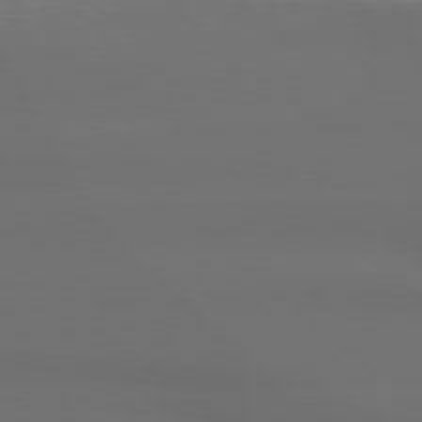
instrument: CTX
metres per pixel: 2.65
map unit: Hpe
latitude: 78.7247
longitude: -133.2726
